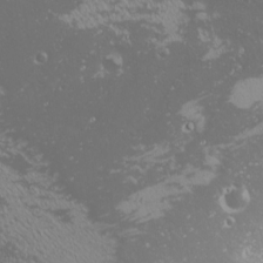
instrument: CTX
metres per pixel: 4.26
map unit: Nhu
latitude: 0.0444
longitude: -79.5749
